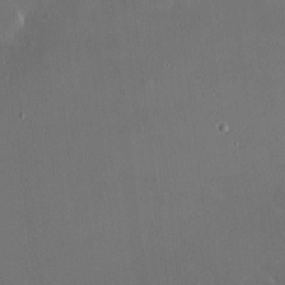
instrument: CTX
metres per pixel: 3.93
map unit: HNhu
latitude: 5.8583
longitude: 13.1998
